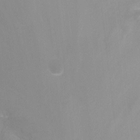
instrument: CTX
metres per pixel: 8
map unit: Nhu
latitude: -13.9556
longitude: -55.3859
